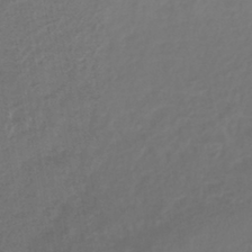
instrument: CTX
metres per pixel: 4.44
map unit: lHb
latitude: -43.2564
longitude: 64.7652
